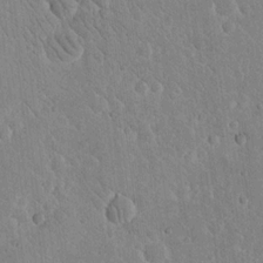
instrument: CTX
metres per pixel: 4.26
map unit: eHh
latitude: 16.8191
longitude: -73.1404
